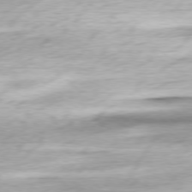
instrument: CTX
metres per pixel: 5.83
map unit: Ap
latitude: -78.3117
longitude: -72.1767
